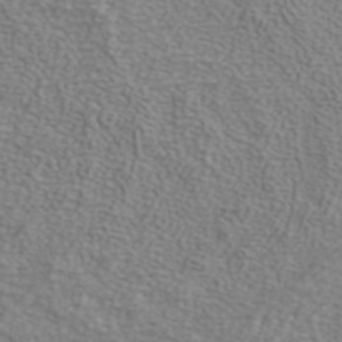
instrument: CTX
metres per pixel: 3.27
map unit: ANa
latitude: 42.3845
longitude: 26.6896
